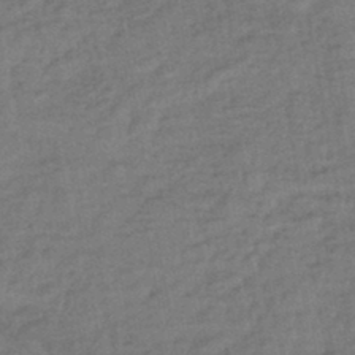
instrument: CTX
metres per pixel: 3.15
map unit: eHb
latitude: -43.0297
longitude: 84.1794
